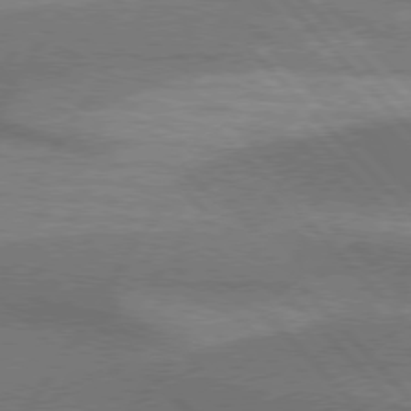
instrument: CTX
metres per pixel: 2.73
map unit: lApd
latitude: 76.4034
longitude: -63.0837
